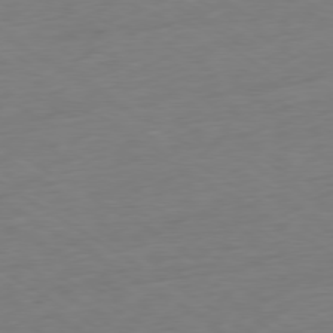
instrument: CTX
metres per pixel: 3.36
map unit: Ap
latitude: -78.8030
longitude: -58.2145
